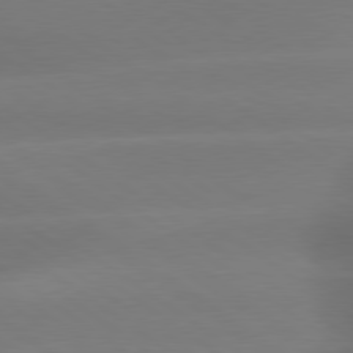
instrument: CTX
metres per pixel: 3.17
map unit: lApd
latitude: 79.3293
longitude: -134.4412
